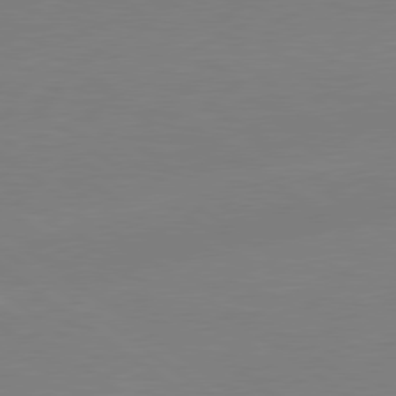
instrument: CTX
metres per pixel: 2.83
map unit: Hpe
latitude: 79.0648
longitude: -148.9703
